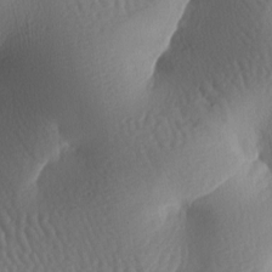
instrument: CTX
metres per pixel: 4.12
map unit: lAa
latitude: -7.5966
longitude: -128.2522
